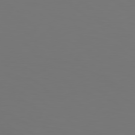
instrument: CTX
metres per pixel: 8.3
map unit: Hpe
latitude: 78.6113
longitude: -175.0647
